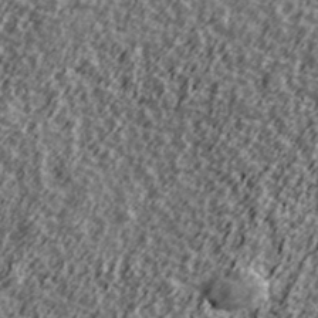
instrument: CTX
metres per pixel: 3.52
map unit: Ave
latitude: 41.5749
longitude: -113.4804
